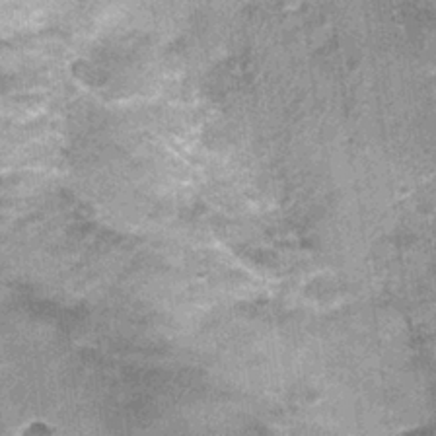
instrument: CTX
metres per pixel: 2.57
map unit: Nhu
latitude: 0.1577
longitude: -17.2348
